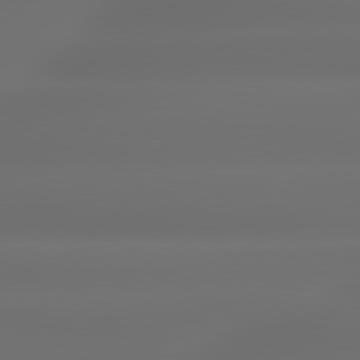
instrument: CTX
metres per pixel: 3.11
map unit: lApd
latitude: 79.5371
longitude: -138.4223
